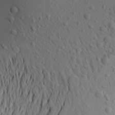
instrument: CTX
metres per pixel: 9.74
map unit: Aa
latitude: 19.0647
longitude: -148.0633
